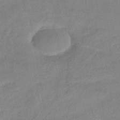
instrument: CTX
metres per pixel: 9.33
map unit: HNhu
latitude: -42.3495
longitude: 90.0850
